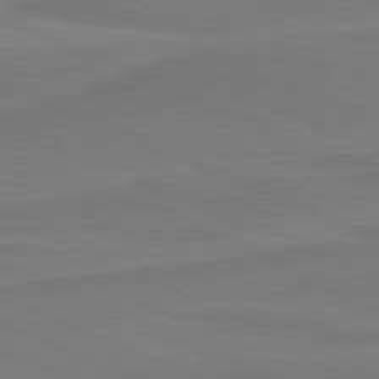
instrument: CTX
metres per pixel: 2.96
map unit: lApd
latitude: 81.5560
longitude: 169.0108
